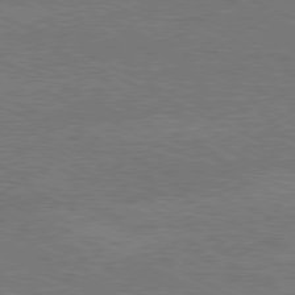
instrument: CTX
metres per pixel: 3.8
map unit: Ap
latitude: -81.0109
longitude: -84.7435
